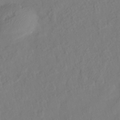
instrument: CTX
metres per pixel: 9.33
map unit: Nhe
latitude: -40.9730
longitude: -110.3656
